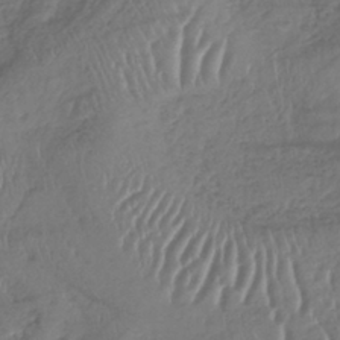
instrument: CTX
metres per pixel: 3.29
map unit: lHb
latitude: -37.6721
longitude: 68.2172
